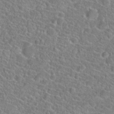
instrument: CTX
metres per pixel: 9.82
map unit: Hto
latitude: 23.2537
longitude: -45.5749
